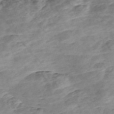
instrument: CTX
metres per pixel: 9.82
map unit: Nve
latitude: -56.9353
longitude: 53.5966
